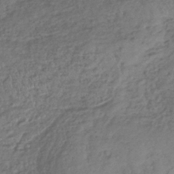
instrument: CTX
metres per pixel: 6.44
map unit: lHb
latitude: -37.2187
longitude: 68.0661
